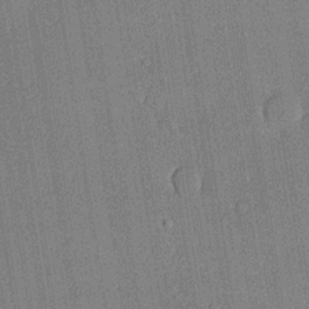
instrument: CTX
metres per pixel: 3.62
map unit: lHvf
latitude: 20.6680
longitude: 145.1242
